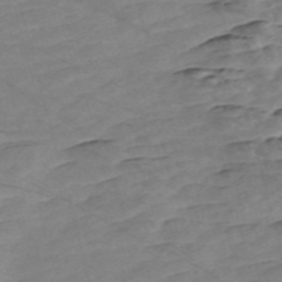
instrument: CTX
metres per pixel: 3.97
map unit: Nve
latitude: -58.4440
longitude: 54.1606
